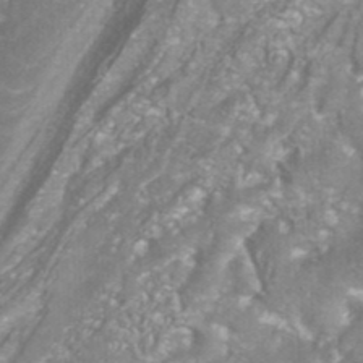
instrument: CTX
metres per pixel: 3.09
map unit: ANa
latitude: -37.9745
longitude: 97.4077
